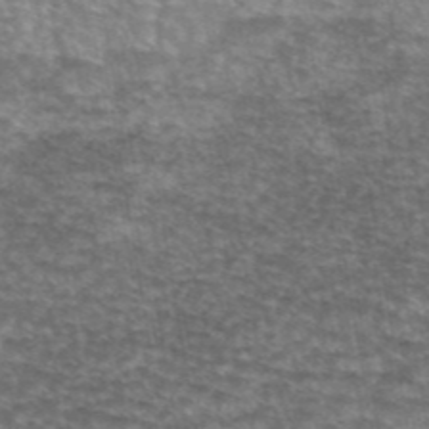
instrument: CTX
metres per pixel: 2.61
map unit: eAb
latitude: 45.4993
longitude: 103.5777
